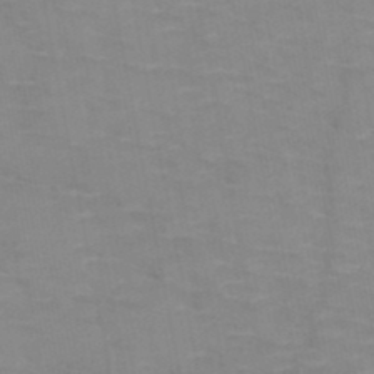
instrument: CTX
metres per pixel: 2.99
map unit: HNb
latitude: -47.0297
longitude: -47.5183
